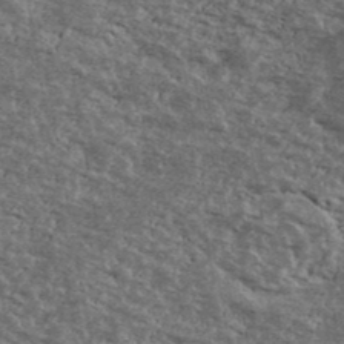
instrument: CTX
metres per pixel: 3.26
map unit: Ave
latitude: 40.5167
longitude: -108.6301
